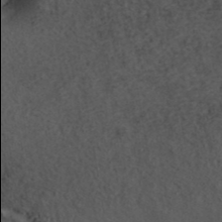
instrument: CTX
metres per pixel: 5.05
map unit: ANa
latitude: 40.0255
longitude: 18.0094
